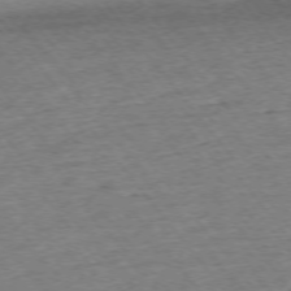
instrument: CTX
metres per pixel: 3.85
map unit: Ap
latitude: -75.3132
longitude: -88.1767
